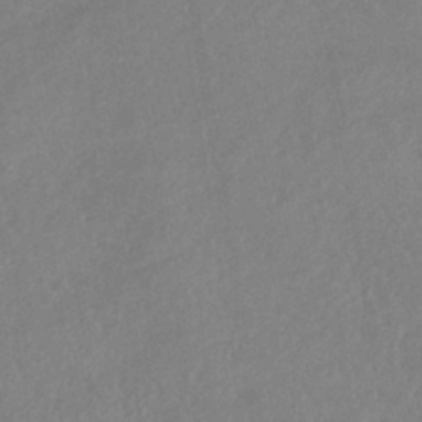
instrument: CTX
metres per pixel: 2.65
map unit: lHb
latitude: -36.5951
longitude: 72.3873
